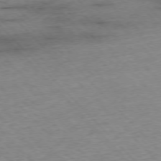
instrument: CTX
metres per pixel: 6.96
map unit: Ap
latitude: -76.6141
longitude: -87.5749
